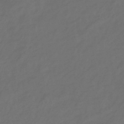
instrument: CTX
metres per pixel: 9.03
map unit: eHb
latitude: -43.5777
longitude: 86.6896
